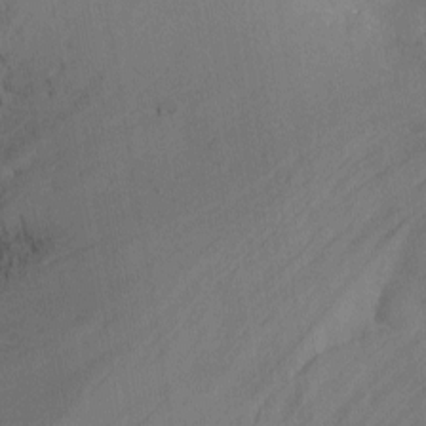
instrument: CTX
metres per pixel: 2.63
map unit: Nhu
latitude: -12.8030
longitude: -72.6680
